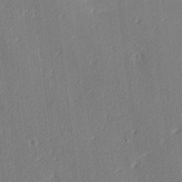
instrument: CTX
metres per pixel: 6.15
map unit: lAa
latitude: -9.2754
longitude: -127.6127
